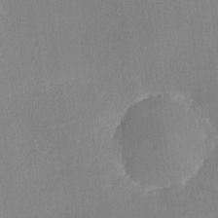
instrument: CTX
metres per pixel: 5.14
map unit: lHvf
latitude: -11.2943
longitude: -100.1956
